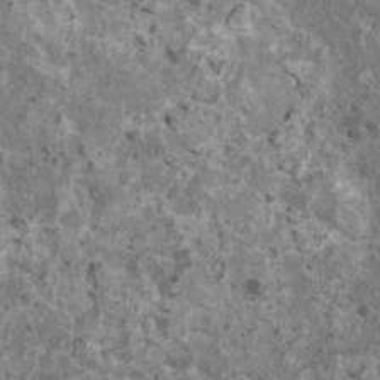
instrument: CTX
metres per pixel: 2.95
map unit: HNhu
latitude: 2.1011
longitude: 4.6140
